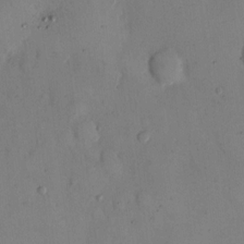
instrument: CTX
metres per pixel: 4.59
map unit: eHh
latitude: 12.6869
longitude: -61.9528
